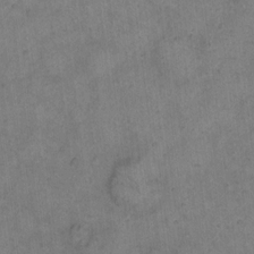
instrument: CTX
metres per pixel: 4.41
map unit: eHh
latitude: 11.6694
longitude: -62.5168
